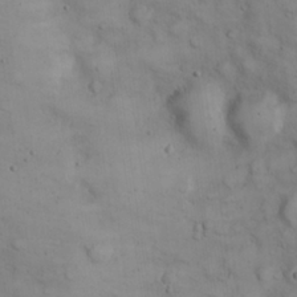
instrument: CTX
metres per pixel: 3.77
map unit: eHh
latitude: 22.8947
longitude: -61.0458
